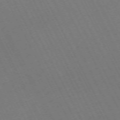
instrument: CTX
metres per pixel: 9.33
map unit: Hpe
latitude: -70.8975
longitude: 16.4251
